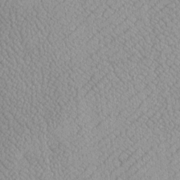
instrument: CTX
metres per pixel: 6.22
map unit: Htu
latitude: -6.6896
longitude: 156.0094
